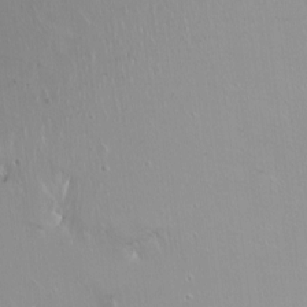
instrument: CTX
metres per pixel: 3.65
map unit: Ht
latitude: -13.3321
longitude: -43.5371
